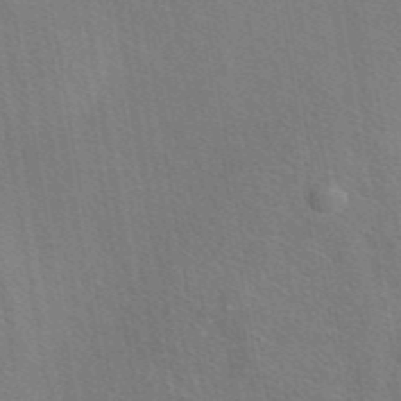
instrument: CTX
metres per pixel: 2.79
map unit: eAb
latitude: 45.1781
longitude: 113.3132
